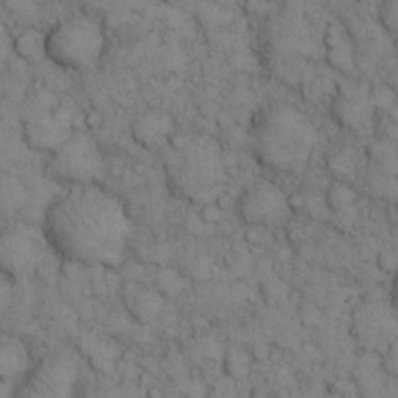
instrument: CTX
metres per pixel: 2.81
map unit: eHh
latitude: 13.9717
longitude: -63.5938
